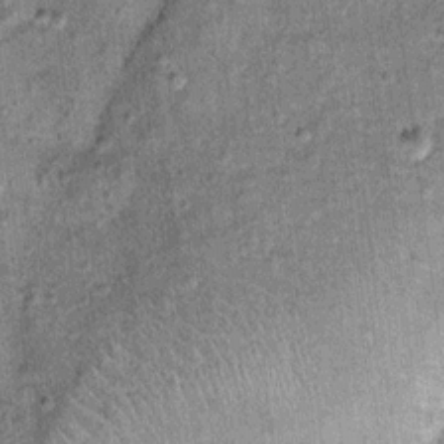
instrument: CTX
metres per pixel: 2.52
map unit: Ht
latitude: 11.4993
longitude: -38.7057
